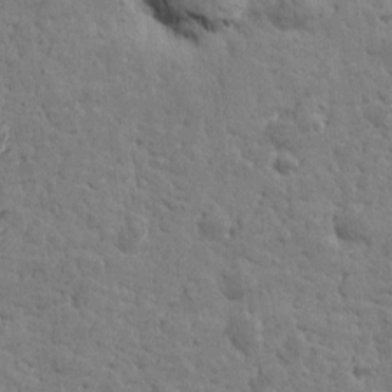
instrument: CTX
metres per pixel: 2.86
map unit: Htu
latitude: 0.1577
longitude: -178.2901
